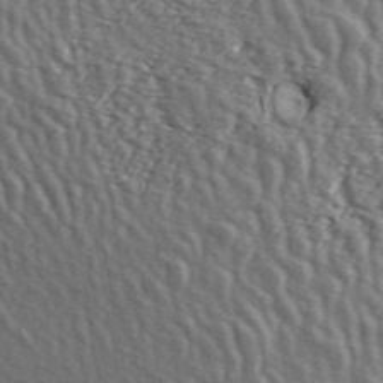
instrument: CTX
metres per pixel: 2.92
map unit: ANa
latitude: 44.0633
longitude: 45.9745
